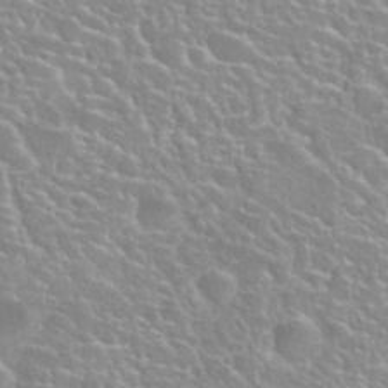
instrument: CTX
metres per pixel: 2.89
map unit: Nhu
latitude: 27.6505
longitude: -51.3670
